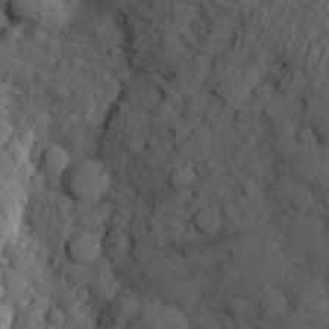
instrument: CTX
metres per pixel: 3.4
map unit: Aa
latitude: 25.5371
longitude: -146.6113
